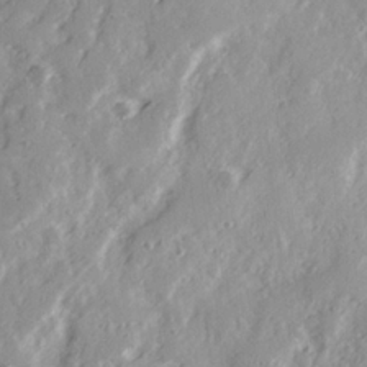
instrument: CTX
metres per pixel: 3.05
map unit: Ave
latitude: 21.5182
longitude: -131.3671
